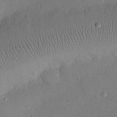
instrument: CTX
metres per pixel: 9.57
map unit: eHh
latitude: 25.4993
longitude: -69.3293
